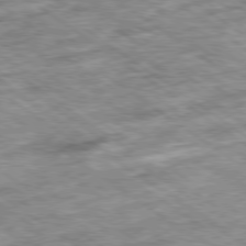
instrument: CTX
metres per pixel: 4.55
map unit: Ap
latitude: -79.7288
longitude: -76.1200
